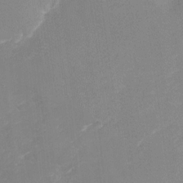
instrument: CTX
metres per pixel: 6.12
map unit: Nhu
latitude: -28.9542
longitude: -65.8394
